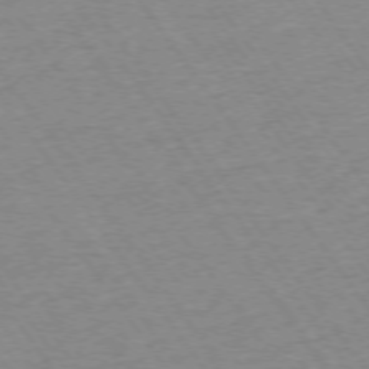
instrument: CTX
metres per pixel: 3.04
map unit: Ap
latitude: -74.7086
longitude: -77.9717
